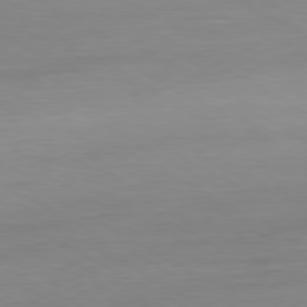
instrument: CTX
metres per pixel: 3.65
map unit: Ap
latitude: -80.6330
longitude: -78.4790
